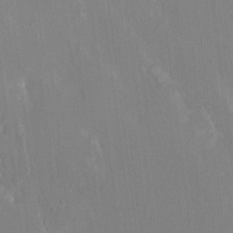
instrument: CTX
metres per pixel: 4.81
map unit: HNhu
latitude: 7.3860
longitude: -5.1214
